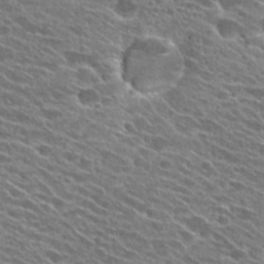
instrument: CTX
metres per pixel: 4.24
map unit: Hto
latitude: 25.1781
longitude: -41.8583
